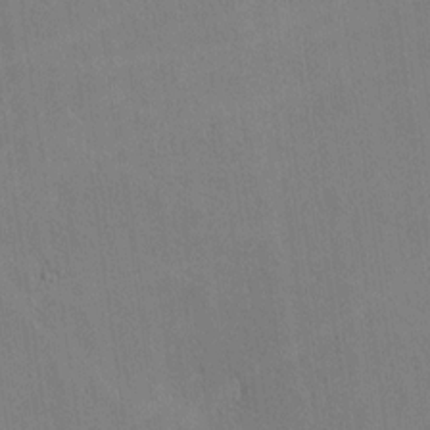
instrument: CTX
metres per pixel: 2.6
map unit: lHvf
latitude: -10.5763
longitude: -102.4790
